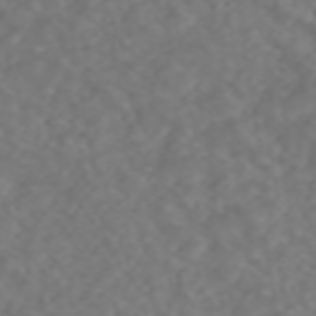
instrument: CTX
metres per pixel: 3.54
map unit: ANa
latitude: 45.0836
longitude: 22.2929
